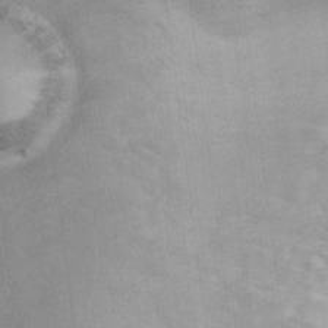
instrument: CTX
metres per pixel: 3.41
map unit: Nhu
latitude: 14.6680
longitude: -36.8758
